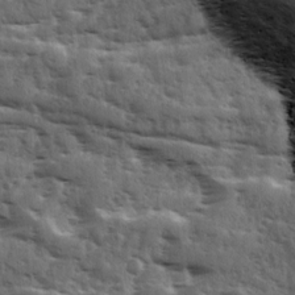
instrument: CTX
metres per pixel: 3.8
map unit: Ave
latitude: 11.7828
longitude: -102.8947
